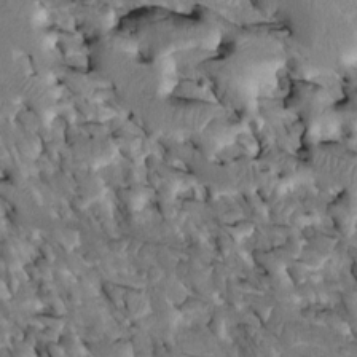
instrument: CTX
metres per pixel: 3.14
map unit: Htu
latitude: -2.4440
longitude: 149.2376
